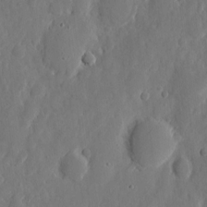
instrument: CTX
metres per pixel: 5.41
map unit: eHh
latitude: 7.2537
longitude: -72.8380
